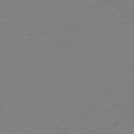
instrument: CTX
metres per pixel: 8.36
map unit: HNb
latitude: -45.7478
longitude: 53.5777
